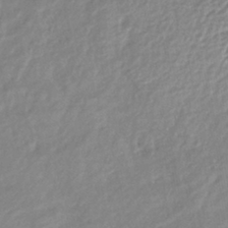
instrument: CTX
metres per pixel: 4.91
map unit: lHb
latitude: -41.7855
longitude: 75.2187
